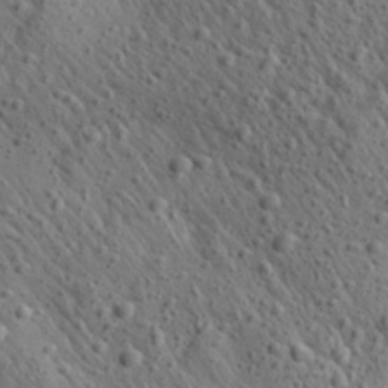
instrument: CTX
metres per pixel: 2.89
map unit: Aa
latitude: 27.5938
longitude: -142.2901
